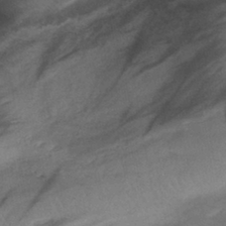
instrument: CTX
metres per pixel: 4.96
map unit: lHb
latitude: -41.0108
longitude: 78.2928
